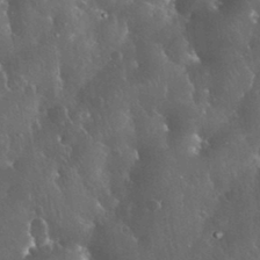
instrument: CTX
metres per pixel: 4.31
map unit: eHh
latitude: 33.8205
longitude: -62.8191
